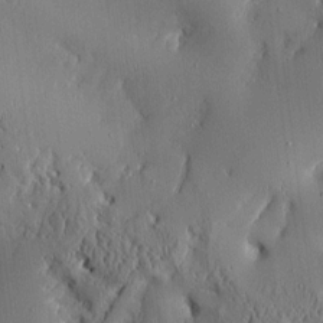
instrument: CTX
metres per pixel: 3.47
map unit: Aa
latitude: 9.8961
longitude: -129.6883
